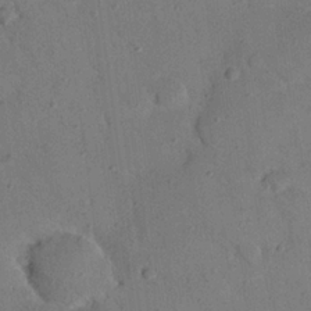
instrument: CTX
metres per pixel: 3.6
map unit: Nhu
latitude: 24.7435
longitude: -74.0822
